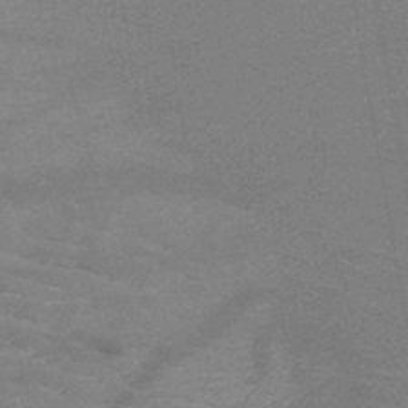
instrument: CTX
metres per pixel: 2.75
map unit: HNb
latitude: -49.6344
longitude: -46.4034
